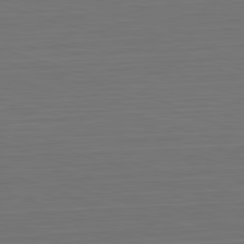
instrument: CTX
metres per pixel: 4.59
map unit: Hpe
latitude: -82.6518
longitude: 11.9178
